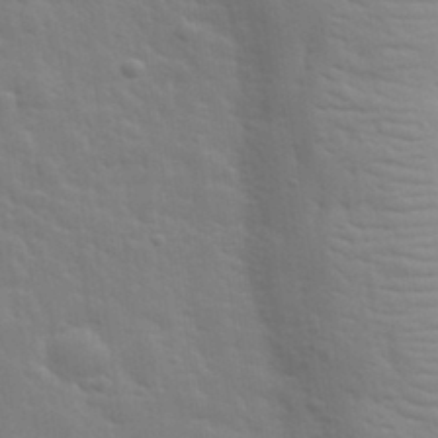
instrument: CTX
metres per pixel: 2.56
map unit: lHvf
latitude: 34.4601
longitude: -81.2537
